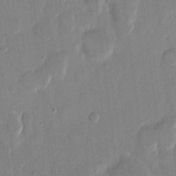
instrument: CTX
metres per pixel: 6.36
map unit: eHh
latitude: 13.2348
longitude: -68.9325
